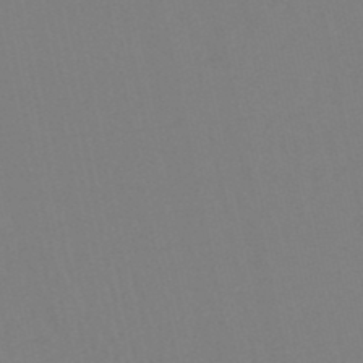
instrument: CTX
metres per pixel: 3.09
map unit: lHb
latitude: -45.4265
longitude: 67.2943
